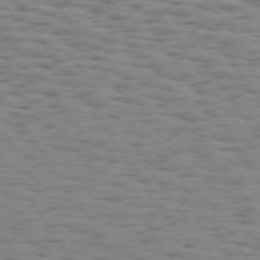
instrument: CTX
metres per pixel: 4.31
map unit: Hpe
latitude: 73.7639
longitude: -132.4601
